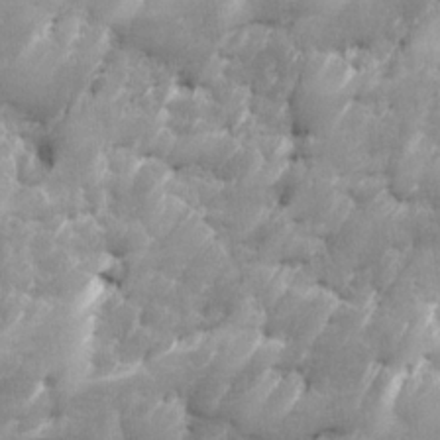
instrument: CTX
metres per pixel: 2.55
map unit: Ave
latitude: 16.4790
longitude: -135.6505
